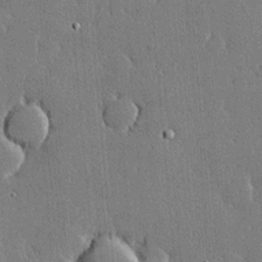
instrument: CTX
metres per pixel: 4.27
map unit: lHvf
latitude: 20.1011
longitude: 145.7856
